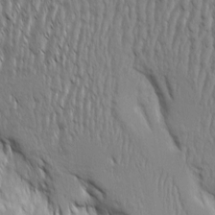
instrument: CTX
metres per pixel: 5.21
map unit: Aa
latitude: 7.1592
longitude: -130.1389
